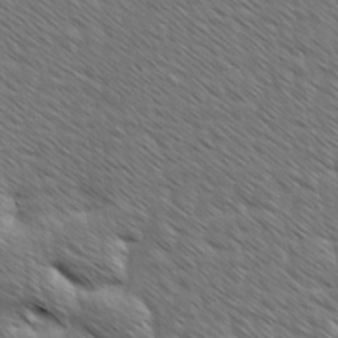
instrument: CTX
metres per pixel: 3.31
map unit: Ave
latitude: 8.0255
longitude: -105.8773
